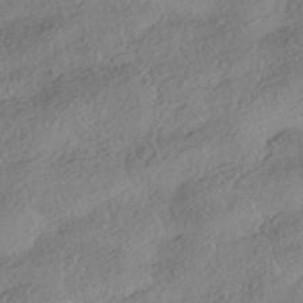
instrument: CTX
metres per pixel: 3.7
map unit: HNhu
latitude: -41.8422
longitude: 103.6155
